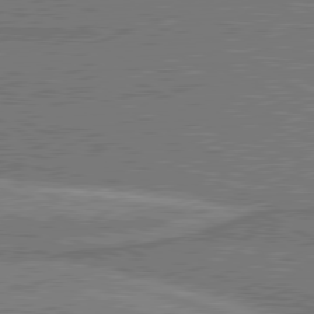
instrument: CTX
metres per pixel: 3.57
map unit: lApd
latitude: 80.7624
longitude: 140.5574
